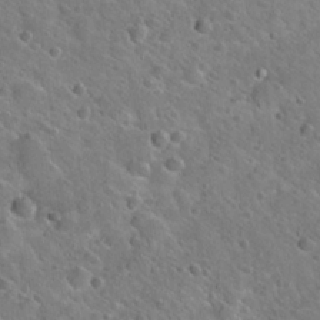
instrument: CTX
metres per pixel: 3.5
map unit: Hto
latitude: 19.8772
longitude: -49.8583
